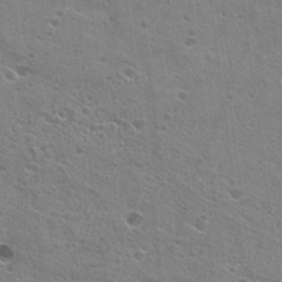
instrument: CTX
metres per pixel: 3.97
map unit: Hto
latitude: 23.1025
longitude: -42.4790
